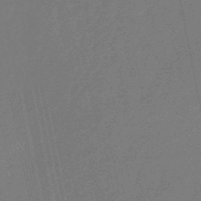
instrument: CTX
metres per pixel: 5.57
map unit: eHb
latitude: -50.8030
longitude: 78.0283
